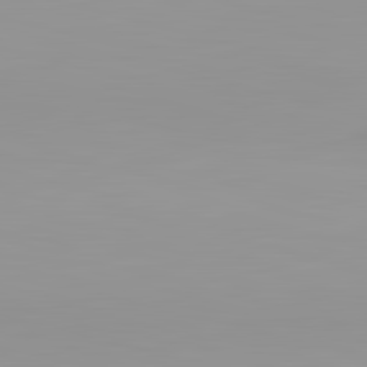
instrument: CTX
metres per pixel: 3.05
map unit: lApd
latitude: 83.2159
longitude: -135.6505
